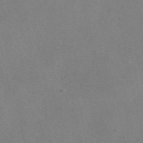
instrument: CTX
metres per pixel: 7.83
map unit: eAb
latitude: 48.7435
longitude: 107.4266
